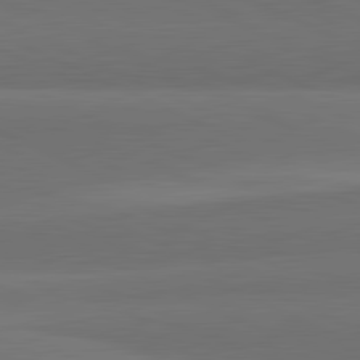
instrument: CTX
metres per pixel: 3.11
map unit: lApd
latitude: 82.1199
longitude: 157.8233
